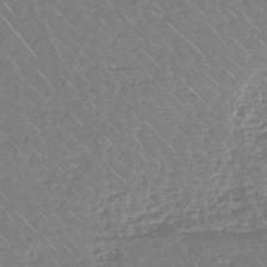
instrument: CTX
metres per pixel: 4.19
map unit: eHh
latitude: -45.0864
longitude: -29.2537
